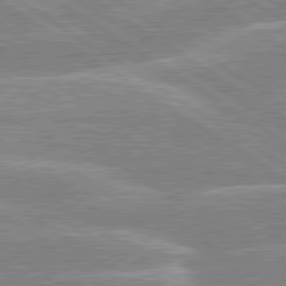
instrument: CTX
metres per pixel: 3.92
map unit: lApd
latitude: 80.0444
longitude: -130.1200
